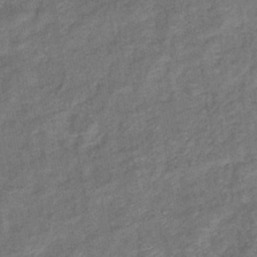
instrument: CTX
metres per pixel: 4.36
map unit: eHb
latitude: -39.8234
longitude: 80.3684
